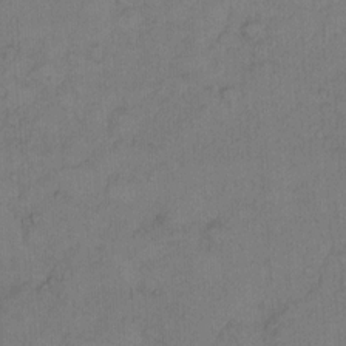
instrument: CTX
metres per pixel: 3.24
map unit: Hto
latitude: 12.1956
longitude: -56.8946
